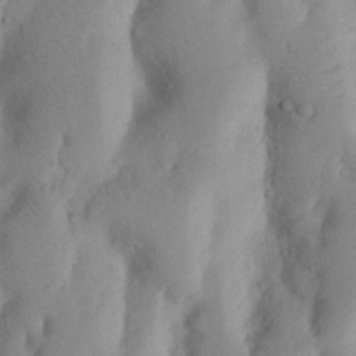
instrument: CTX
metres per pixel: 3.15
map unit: Nhu
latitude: 17.6316
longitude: -75.7450
